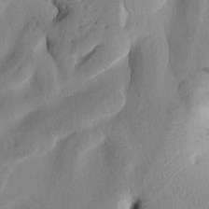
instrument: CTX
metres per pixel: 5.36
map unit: Htu
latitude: 2.3089
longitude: 177.0864
